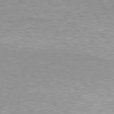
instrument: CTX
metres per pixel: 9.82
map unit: Hpe
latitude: 77.6505
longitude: -131.0270
